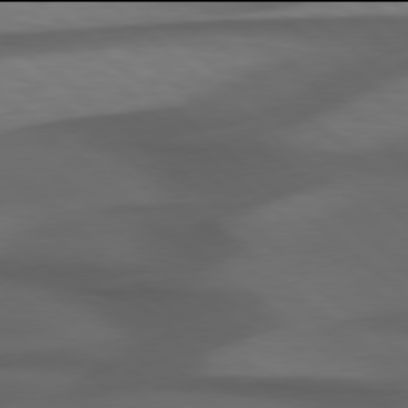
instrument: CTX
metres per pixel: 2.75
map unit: Hpe
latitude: 77.9906
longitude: -126.5168
